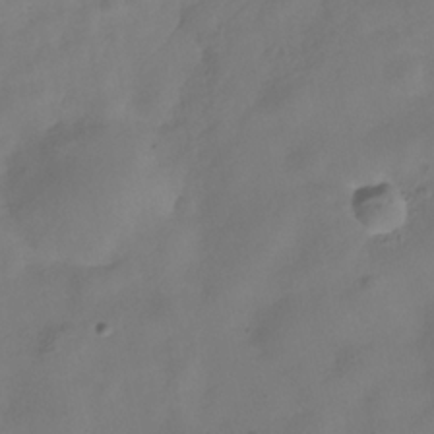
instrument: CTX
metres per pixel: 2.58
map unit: Hve
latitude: -32.2551
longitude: 94.1983
